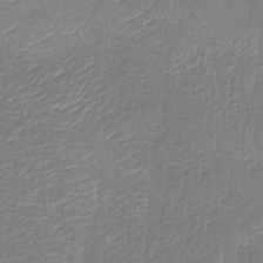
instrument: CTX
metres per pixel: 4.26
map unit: HNb
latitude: -34.2550
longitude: 63.3887
